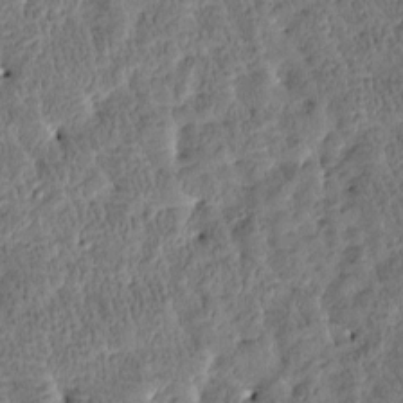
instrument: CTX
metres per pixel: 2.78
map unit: Htu
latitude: -3.6154
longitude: 176.2362
